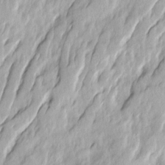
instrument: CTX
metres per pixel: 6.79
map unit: Ave
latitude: 14.6491
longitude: -134.8569
